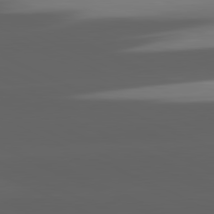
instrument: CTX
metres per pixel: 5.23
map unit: lApd
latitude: 81.5182
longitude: -146.3279
